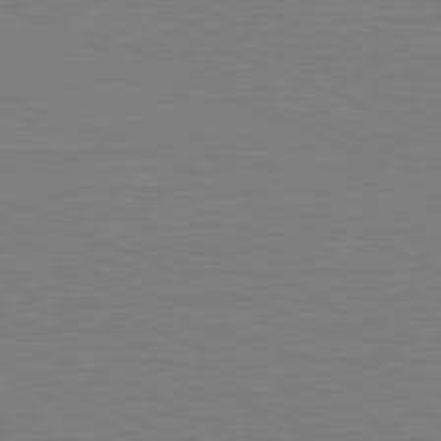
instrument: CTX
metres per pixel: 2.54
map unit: Hpe
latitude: -81.6911
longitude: 8.1417
